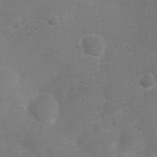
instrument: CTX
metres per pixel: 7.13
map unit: Nhu
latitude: 4.2145
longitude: -26.3845
